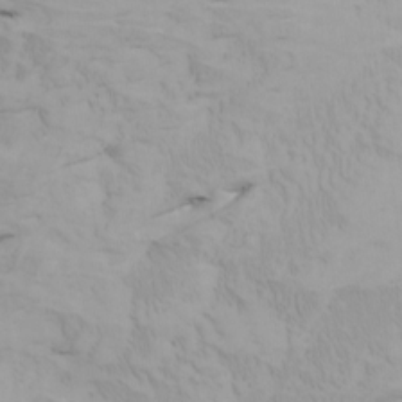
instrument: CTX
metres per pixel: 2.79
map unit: Htu
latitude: -7.5399
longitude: -67.9717
